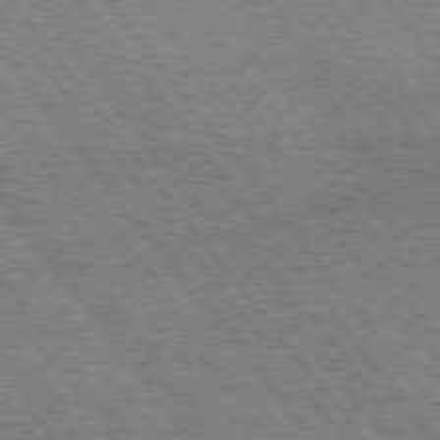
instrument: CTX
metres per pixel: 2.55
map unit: Hpe
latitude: 74.8191
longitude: -140.0255
